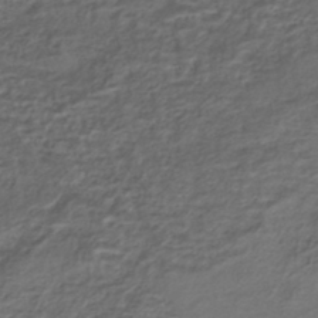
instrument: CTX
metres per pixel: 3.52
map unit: ANa
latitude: -42.5006
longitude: 108.6329
